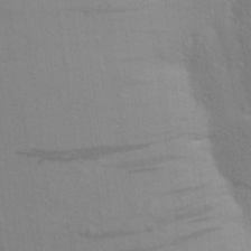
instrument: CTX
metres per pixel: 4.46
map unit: Aa
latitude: 24.8380
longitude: -148.9136
